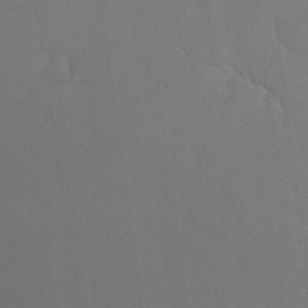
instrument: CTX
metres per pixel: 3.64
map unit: Hto
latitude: 28.3845
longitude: -40.4601
